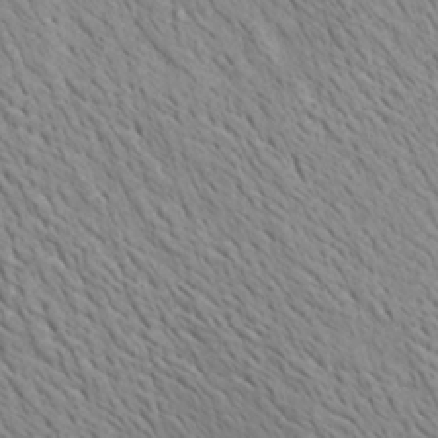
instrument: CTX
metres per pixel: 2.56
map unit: Aa
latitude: 21.8773
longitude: -140.1011
